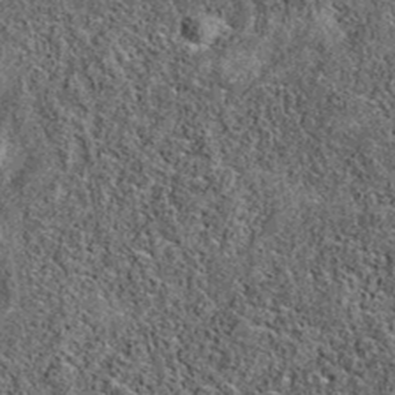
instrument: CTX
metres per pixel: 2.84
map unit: eAb
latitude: 36.6490
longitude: 106.8975
